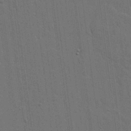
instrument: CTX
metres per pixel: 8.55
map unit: lHvf
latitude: 19.1592
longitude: -113.8772
